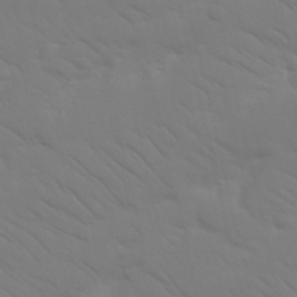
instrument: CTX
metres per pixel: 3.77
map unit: Nhu
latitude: 23.9717
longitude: -73.5372
